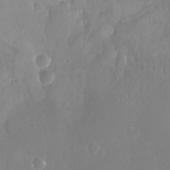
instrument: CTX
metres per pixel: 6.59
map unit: Nhu
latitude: -20.8597
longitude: -58.3278
